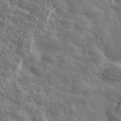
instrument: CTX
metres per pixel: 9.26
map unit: eHh
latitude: 42.2523
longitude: -91.3104
